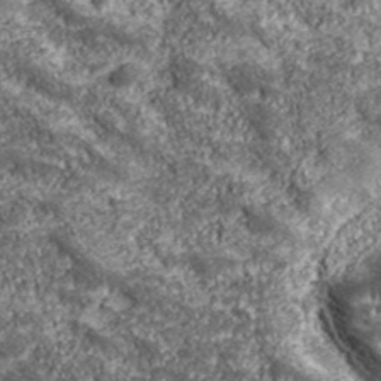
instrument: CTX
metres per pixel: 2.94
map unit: eHh
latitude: 43.1025
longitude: -89.5938
